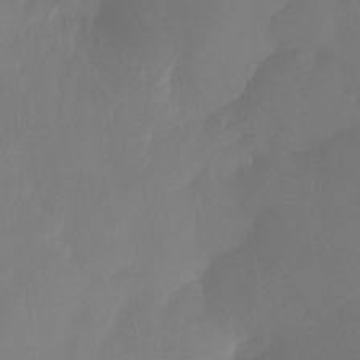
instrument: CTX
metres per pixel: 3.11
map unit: Ht
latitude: -13.7478
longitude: -50.6868
